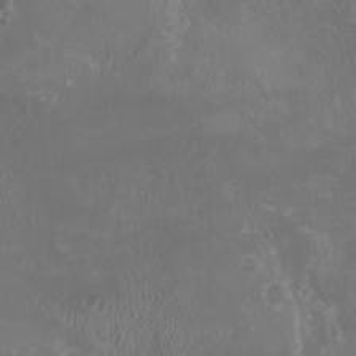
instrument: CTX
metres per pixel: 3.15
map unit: HNhu
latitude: -3.0675
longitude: -6.6679
